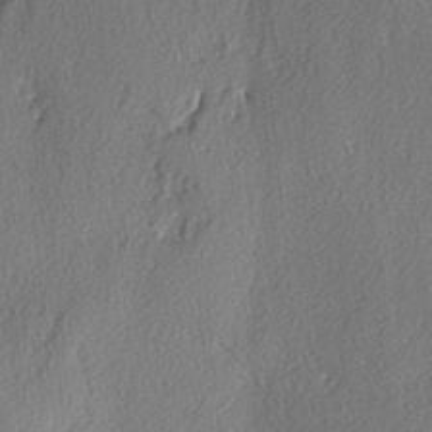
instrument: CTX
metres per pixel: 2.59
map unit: lAvf
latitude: -3.9367
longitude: -108.3089
